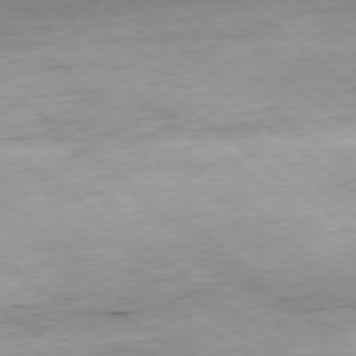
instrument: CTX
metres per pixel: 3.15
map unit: Hpe
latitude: -79.0297
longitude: 10.0661
